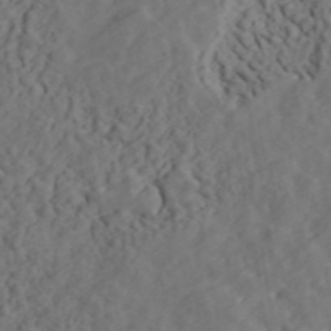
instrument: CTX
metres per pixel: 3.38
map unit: ANa
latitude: 47.3104
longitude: -83.7827
